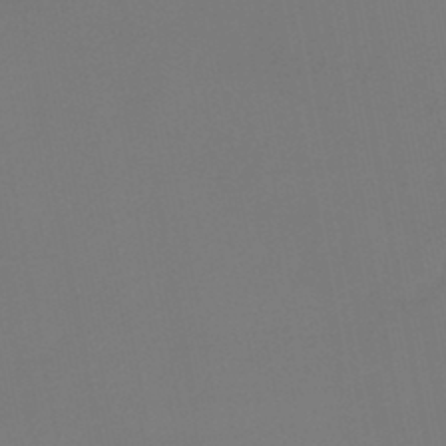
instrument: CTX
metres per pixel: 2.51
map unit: HNb
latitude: -46.0283
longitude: 56.6140
